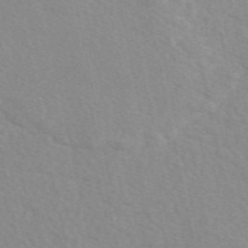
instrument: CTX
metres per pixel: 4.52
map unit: eAb
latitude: 50.0444
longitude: 118.1039
